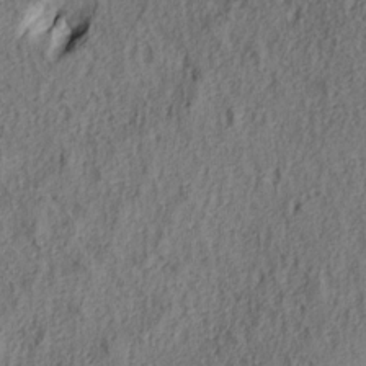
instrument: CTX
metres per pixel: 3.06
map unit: lAa
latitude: 4.8380
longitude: -113.5182
